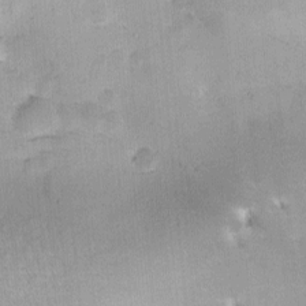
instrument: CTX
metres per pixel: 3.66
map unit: lAa
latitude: -10.0283
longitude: -124.5923
